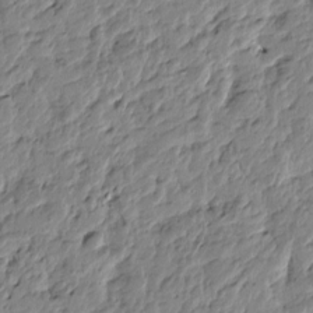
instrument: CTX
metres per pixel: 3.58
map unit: Htu
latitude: -4.5007
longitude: 178.9541
